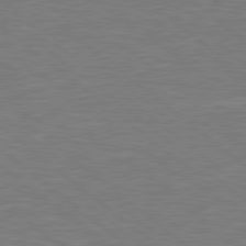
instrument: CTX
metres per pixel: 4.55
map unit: Hpe
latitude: 78.7624
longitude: -153.0270
